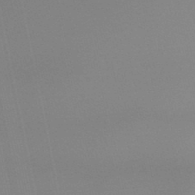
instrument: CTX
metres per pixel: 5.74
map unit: lHb
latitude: -45.2754
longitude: 67.1053
